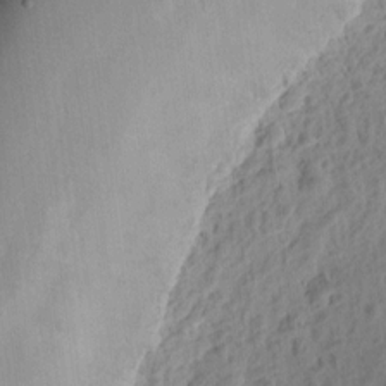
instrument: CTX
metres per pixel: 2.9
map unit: eHh
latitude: 9.9906
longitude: -74.2712
